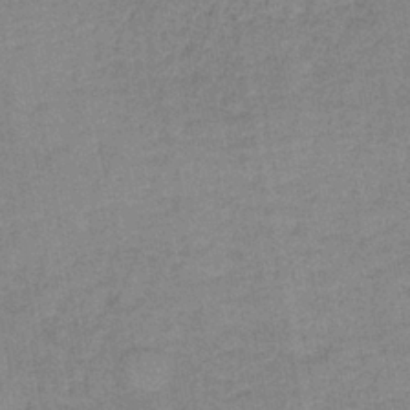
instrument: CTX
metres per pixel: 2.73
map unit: eAb
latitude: -36.3306
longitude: 52.0472
